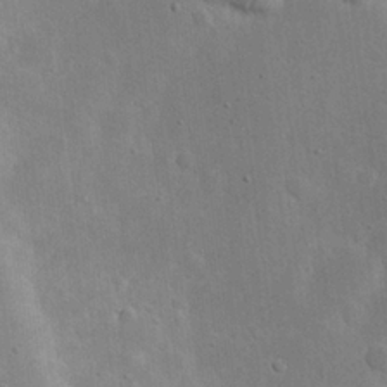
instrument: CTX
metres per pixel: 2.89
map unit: eHh
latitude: 19.6316
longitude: -71.1403
